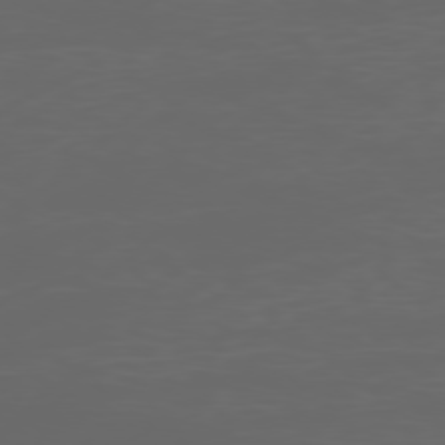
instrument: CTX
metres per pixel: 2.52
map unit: Ap
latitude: -77.6344
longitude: -75.7450
